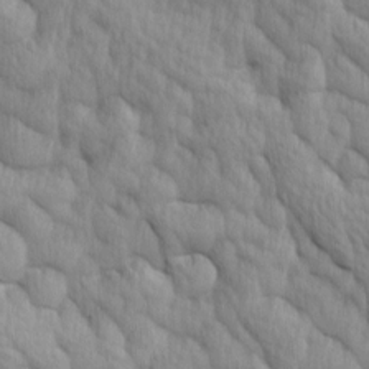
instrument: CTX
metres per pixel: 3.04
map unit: Ave
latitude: 12.5735
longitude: -106.2523
